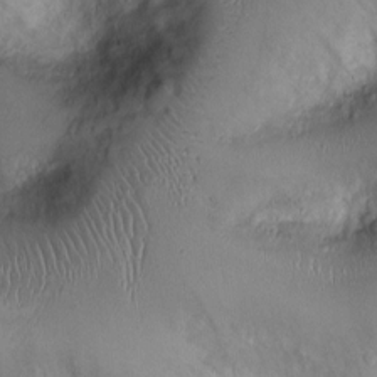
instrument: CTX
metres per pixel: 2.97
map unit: Ht
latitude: -2.9919
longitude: -13.3860
